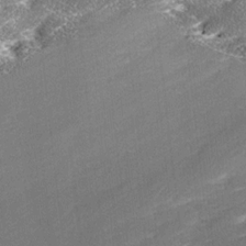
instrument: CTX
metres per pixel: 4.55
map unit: Ave
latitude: 17.5371
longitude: -137.2726
